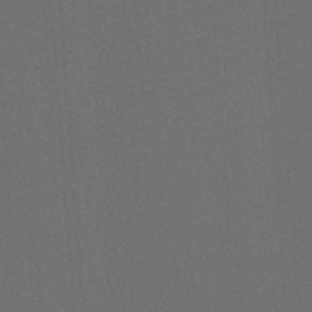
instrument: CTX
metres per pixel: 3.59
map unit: Htu
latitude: -11.4076
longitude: -72.0633
